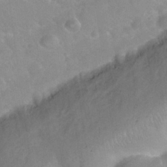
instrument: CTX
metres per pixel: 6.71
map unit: Nhu
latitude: 26.4979
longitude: -56.4978
